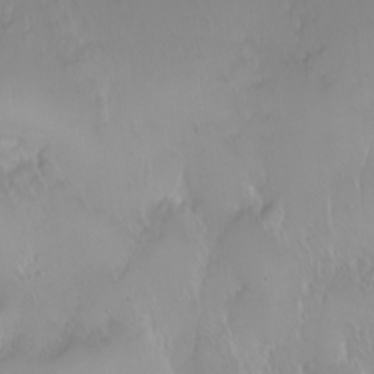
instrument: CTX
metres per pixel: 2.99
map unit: eHh
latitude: 1.7071
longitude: -55.0458
